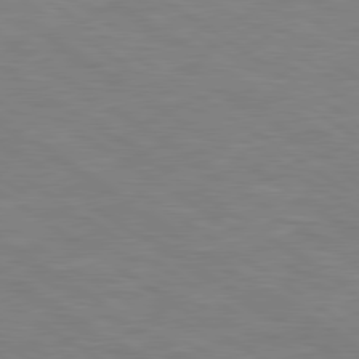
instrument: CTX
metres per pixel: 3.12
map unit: Hpe
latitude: 79.4616
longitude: -125.6316
